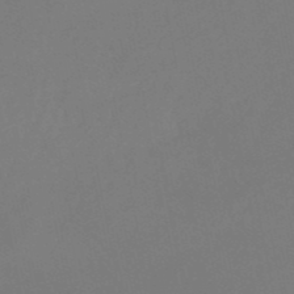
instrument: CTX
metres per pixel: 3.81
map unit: eHb
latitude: -49.8045
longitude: 83.0864
